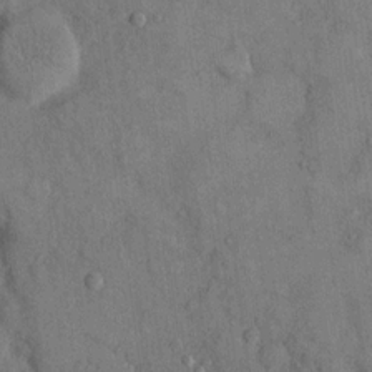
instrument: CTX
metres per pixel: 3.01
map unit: eHh
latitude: 15.2915
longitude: -68.0255
